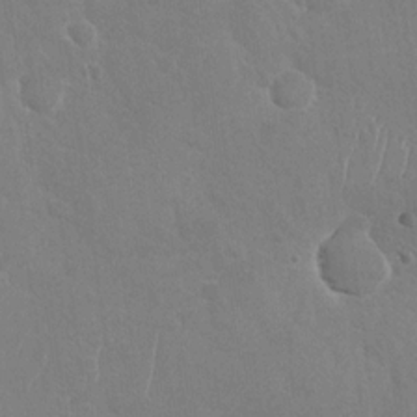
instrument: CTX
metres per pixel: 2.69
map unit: Nhu
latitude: -29.6344
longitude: -62.1200
